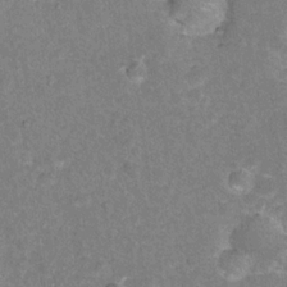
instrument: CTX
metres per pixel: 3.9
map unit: Hto
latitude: 16.8191
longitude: -42.7435
